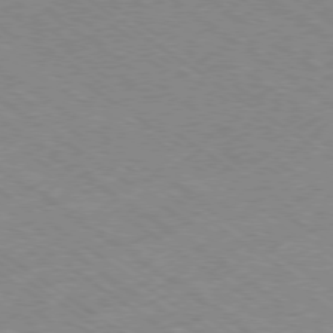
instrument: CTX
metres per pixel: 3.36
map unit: Hpe
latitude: -78.3495
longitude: -21.5749
